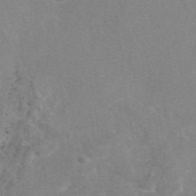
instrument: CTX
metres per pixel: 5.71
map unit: eAb
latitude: 47.7261
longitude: 115.2943
